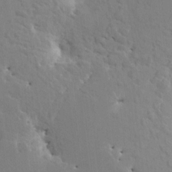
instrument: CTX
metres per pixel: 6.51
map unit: HNhu
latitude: 5.0080
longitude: 4.1039
